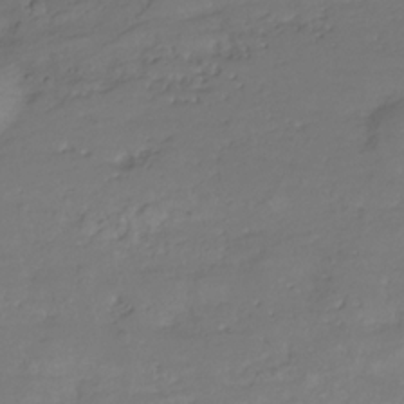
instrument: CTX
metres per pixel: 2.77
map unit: Hve
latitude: -27.8422
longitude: 91.0109
